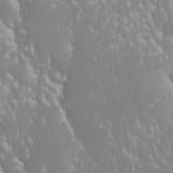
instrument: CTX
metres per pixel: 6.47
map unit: Nhe
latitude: -28.6896
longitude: -110.4034
